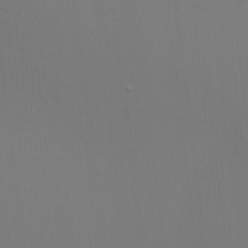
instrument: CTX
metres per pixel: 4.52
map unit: HNhu
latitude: 13.6127
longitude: 13.4266
